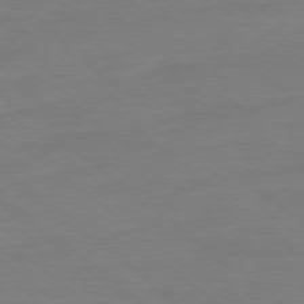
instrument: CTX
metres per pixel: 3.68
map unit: Ap
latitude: -78.7085
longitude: -99.1025
